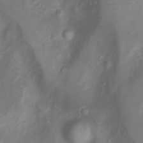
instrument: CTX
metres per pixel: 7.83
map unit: Nhu
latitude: -8.1039
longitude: -73.0080
